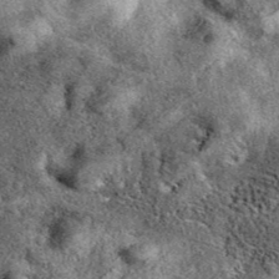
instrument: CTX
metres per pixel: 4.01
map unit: eAb
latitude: 39.6883
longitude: 109.4454
